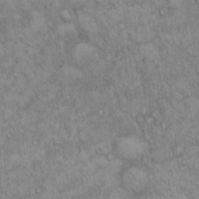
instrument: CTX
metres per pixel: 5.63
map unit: Hto
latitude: 13.6505
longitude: -56.6112
